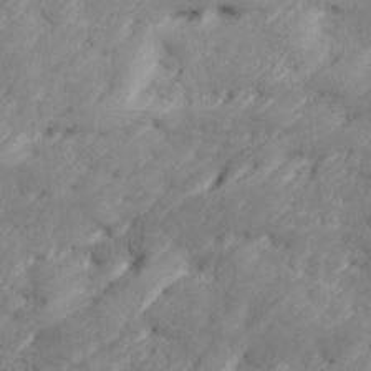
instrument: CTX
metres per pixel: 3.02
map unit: Ave
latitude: 17.0458
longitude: -135.9906
